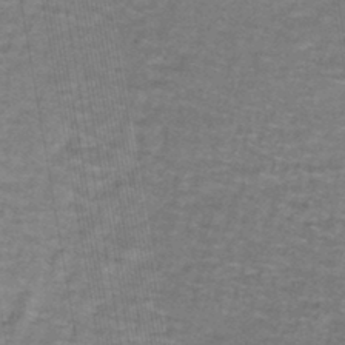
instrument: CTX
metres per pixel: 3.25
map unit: lHb
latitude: -43.5588
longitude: 55.1242
